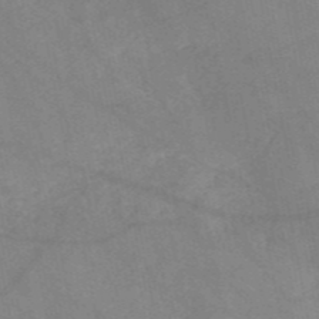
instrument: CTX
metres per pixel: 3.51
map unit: HNb
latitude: -52.9352
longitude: -50.1388
